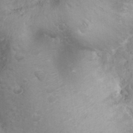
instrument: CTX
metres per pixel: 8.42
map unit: Nhu
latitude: 24.3089
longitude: -59.7261
